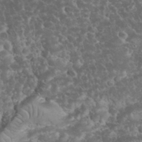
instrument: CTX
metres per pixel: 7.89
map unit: eHh
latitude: 33.5749
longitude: -64.4223
